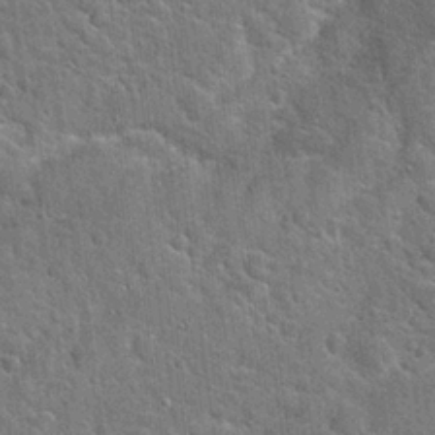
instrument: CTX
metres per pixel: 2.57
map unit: Hto
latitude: 21.4049
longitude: -51.4993
